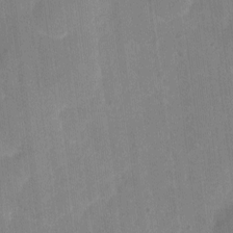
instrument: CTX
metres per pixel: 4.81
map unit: eHh
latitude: 4.3656
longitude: -67.6127
